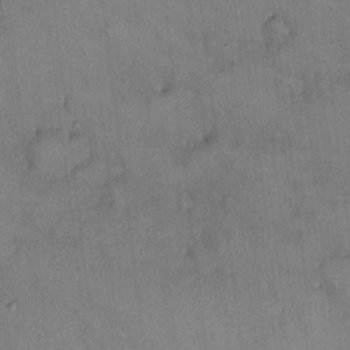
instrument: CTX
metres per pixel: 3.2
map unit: HNhu
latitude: 6.4979
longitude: 0.2173
